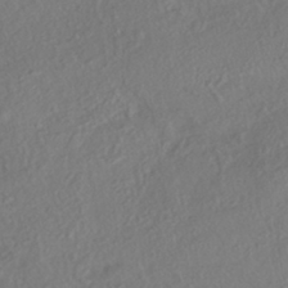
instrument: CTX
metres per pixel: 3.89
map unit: HNhu
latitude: -41.5777
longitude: 108.1228
